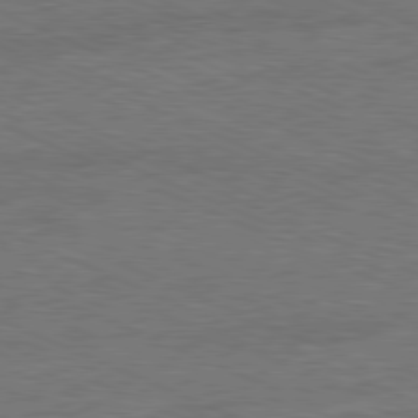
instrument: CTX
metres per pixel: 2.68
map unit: Ap
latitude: -81.8800
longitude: -84.8947
